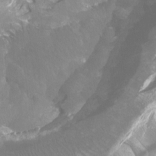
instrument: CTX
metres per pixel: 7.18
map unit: Htu
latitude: -7.2943
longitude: -49.5371
